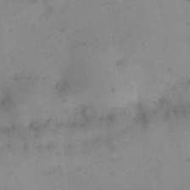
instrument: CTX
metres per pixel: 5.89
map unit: Nhu
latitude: 26.9514
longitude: -69.8583
